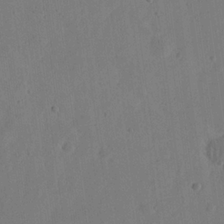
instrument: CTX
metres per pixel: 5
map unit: eHh
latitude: 21.4805
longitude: -70.0633
